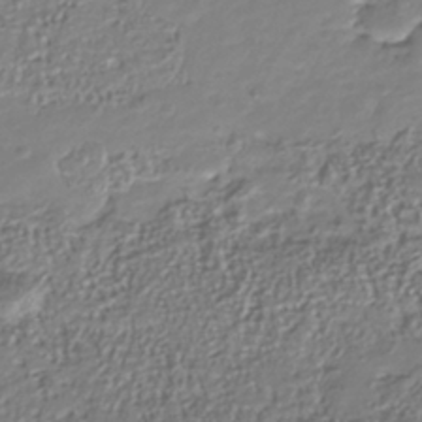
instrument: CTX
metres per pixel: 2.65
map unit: Nhu
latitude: -41.2187
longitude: -85.8017
